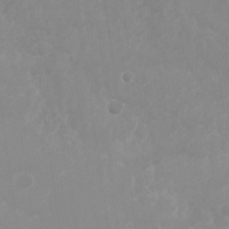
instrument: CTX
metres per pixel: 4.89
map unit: Nhu
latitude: -27.9178
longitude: -75.3671
